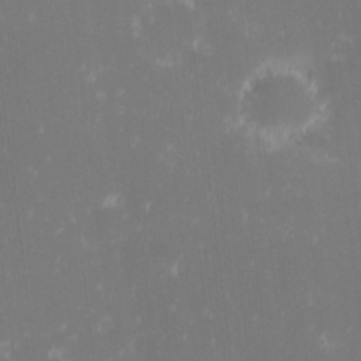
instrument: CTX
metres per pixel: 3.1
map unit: eHh
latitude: -2.2172
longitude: -86.6301
